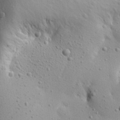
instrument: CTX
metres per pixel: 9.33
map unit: Aa
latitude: 22.5735
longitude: -143.8583
